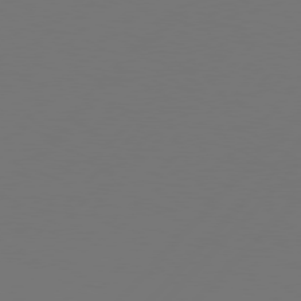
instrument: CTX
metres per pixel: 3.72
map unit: Hpe
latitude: 76.9136
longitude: -137.7072
